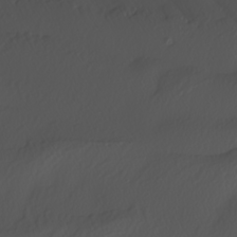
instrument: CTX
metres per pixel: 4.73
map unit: Nhu
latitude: -7.7099
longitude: -95.4049
